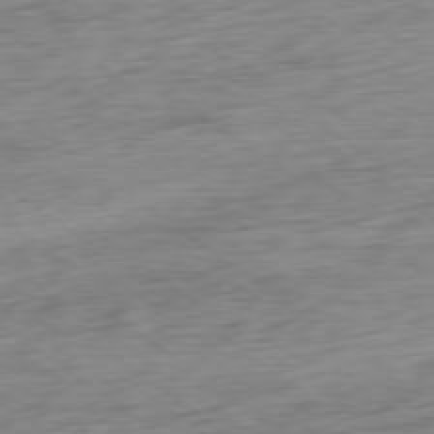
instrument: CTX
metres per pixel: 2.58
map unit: Ap
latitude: -79.7099
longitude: -70.1200
